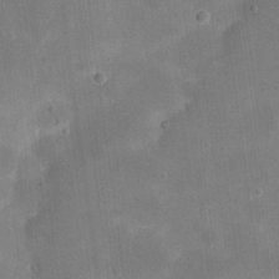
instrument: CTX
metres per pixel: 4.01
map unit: eHh
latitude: 20.5357
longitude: -66.0444
